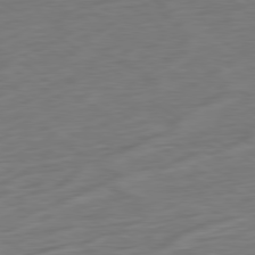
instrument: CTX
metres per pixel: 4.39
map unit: Ap
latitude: -80.5385
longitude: -79.4049
